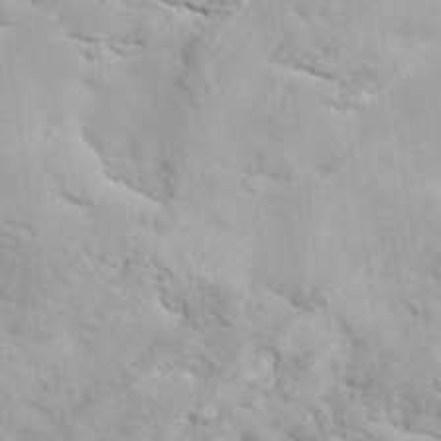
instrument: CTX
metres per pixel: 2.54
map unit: ANa
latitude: 41.3670
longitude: 55.4643
